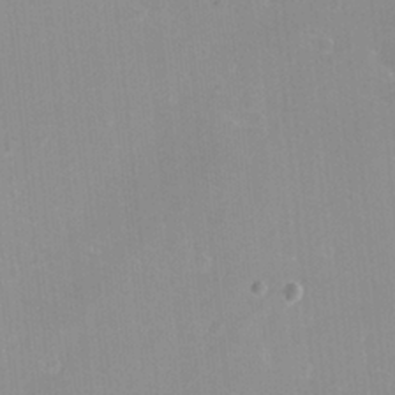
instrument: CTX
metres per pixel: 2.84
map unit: eHh
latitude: -12.1795
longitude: -61.1781
